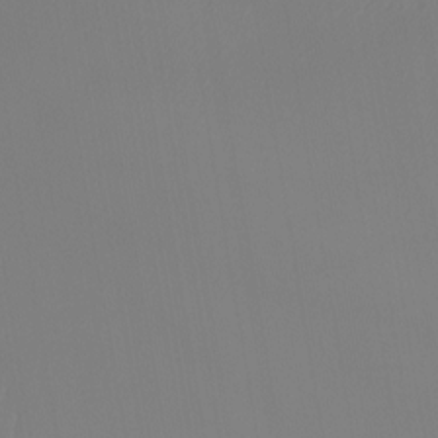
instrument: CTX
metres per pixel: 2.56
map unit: Htu
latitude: -13.1620
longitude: -70.4790
